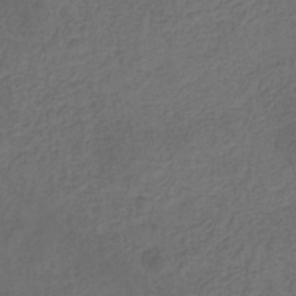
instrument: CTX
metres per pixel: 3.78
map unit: eHb
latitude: -32.0661
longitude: 72.4818
